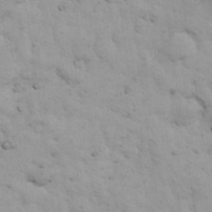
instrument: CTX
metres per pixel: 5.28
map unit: Nhu
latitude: 27.9906
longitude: -72.1767
